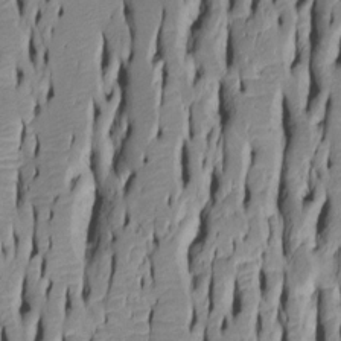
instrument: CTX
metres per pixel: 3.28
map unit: Htu
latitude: -5.2187
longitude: 151.9178
